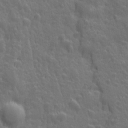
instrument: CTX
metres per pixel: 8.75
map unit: Ave
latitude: 12.4223
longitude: -104.4790
